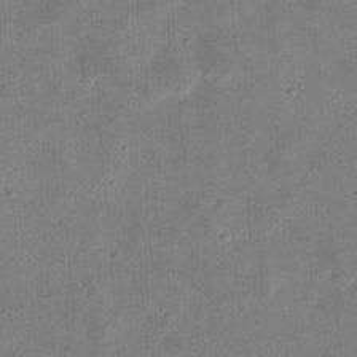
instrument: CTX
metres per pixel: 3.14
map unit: eHh
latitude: 7.9339
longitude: -73.3482
